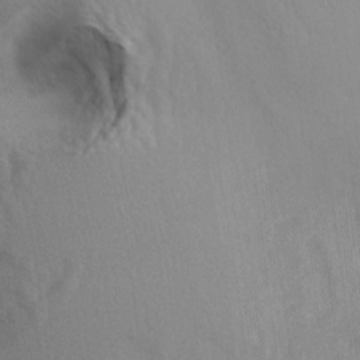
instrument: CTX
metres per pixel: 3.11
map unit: Ave
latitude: 0.4223
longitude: -113.0080
